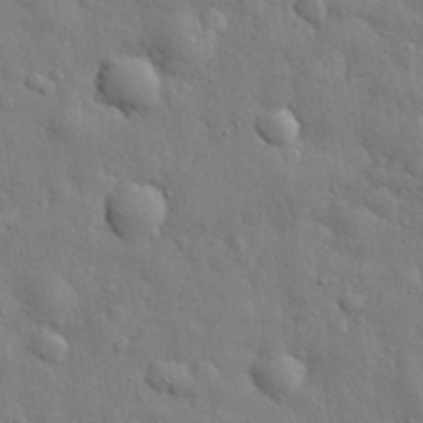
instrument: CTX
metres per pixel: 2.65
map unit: eHh
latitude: 29.4426
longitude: -75.8017
